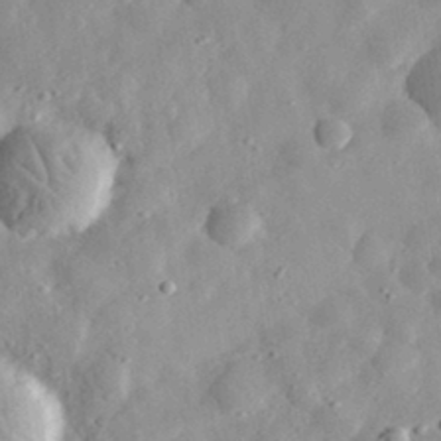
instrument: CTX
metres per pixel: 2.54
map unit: eHh
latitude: 32.8569
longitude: -78.8191
